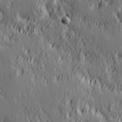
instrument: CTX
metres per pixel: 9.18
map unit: Hve
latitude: 26.0444
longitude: 145.6344
